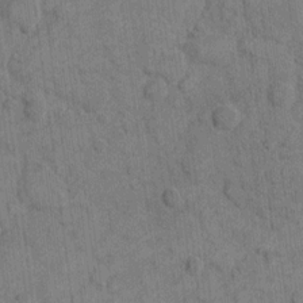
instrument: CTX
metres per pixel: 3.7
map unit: eHh
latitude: 9.8206
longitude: -66.0822
